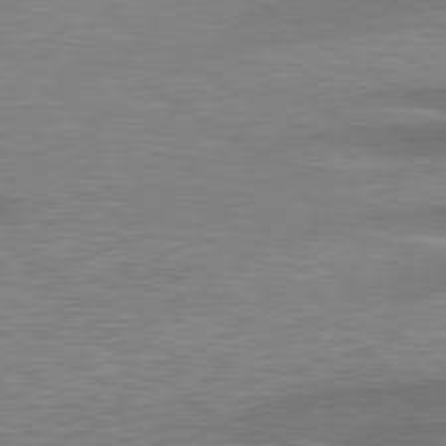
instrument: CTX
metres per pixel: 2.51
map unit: lApd
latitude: 79.4238
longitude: -93.5371
